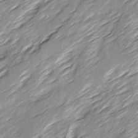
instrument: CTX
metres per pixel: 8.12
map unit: Ave
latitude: 15.6505
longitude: -137.0837
